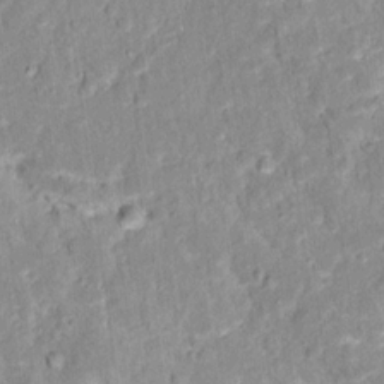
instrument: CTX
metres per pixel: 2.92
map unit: Hto
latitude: 16.1389
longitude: -36.6113
